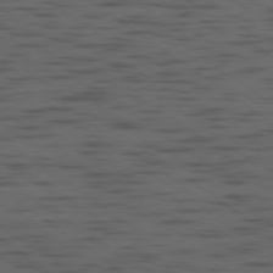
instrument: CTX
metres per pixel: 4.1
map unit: Ap
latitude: -79.7288
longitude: -99.9528
